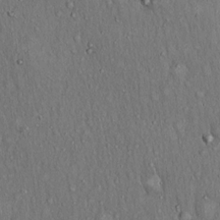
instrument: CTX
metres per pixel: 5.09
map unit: Hto
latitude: 15.9339
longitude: -60.3467
